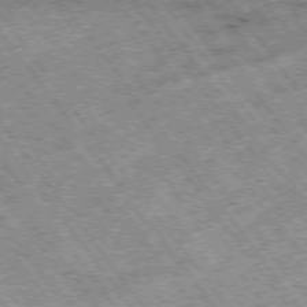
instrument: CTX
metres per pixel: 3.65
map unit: Hpe
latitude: -75.4266
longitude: -21.0648
